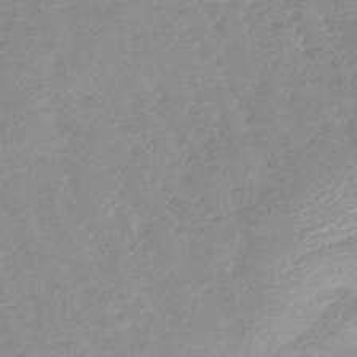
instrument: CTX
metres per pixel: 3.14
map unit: lHb
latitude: -46.0472
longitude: 65.0487
